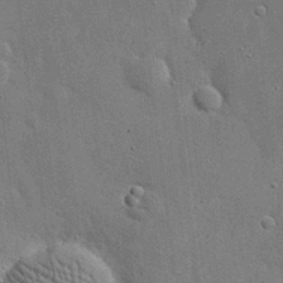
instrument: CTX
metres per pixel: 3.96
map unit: eHh
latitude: 20.1389
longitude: -67.0836
